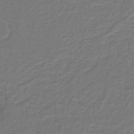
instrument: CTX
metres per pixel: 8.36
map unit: lHb
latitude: -42.6329
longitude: 56.8975
